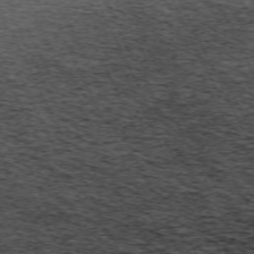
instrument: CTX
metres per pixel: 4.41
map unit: Hpe
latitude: -70.6141
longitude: 11.5399
